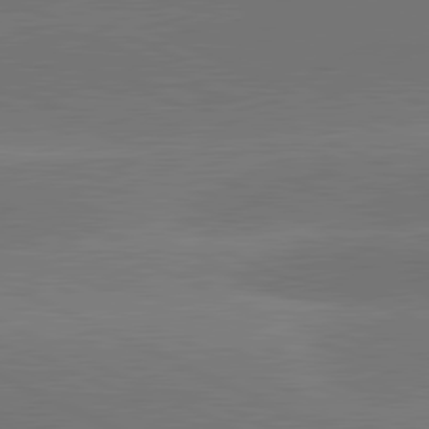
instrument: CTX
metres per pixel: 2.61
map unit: lApd
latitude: 81.6883
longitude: -154.3278
